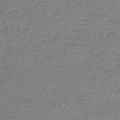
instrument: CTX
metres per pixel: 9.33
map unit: HNb
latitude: -44.8030
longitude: 52.8785
